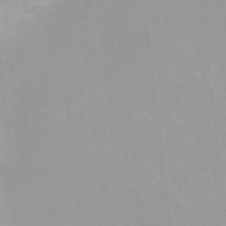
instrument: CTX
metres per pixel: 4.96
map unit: Nhu
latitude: -8.0850
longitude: -42.1578
